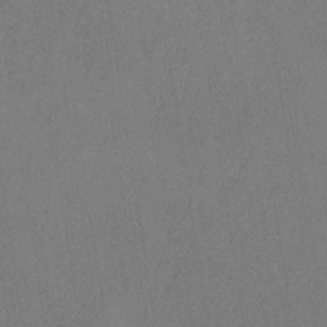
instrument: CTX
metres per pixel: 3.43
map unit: HNb
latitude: -33.8045
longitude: 54.3117
